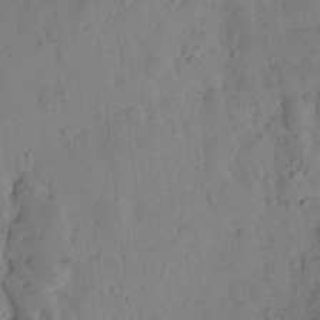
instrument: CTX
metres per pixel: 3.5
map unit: lAvf
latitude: 8.8002
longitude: 169.4454
